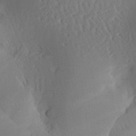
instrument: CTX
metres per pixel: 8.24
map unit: Aa
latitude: 25.9339
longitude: -133.4238
